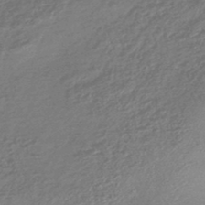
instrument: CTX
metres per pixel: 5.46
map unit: HNhu
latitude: -45.6155
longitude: 93.6533
